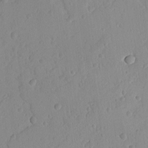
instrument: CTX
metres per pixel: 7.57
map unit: lAvf
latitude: -9.1242
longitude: -119.7071
